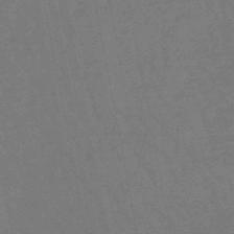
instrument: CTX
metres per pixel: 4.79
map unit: lHb
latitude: -47.4076
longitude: 80.5574
